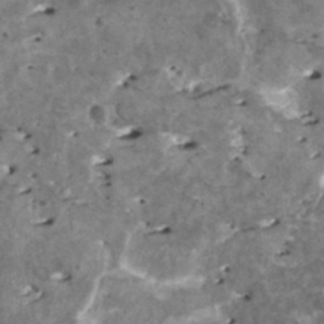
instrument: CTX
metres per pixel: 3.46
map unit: HNhu
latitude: 1.6127
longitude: 5.8611
